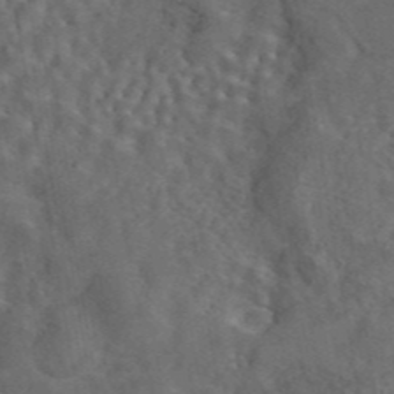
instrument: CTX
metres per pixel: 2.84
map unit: eAb
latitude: 43.9528
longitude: 110.8597
